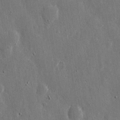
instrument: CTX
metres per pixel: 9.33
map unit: eHh
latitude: 11.5560
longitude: -69.7639
